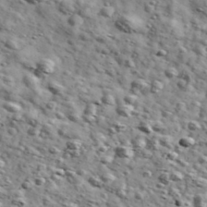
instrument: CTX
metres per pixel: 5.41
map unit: Ave
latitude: 41.0836
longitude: -107.0458
